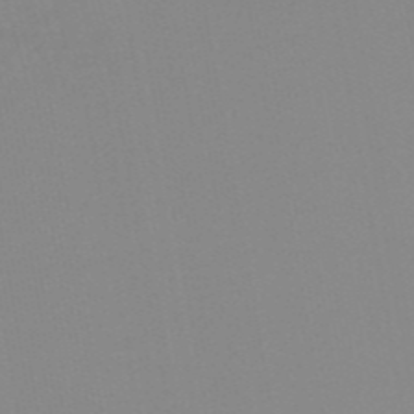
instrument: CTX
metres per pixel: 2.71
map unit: HNb
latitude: -53.8989
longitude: -49.5560
